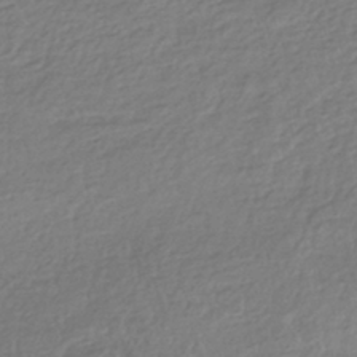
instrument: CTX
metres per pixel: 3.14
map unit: HNhu
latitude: -42.3495
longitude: 97.5777
